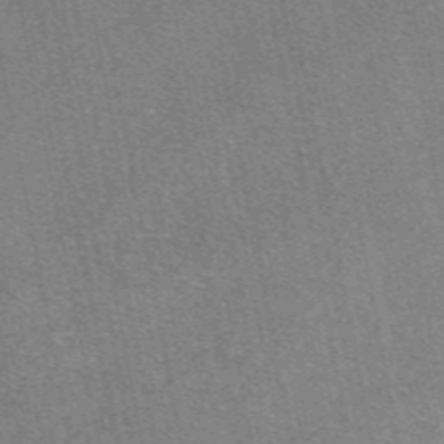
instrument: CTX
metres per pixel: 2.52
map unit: eAb
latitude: 47.4805
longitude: 114.5951
